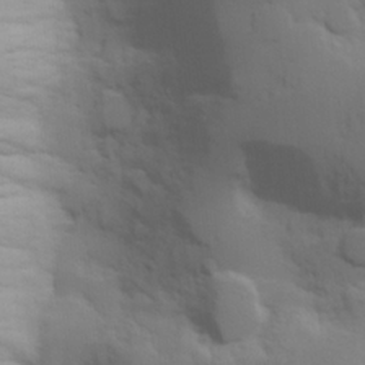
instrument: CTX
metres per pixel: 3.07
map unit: Hve
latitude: 24.8569
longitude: 148.4062
